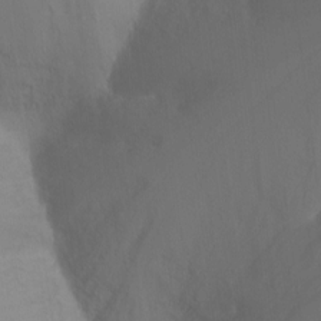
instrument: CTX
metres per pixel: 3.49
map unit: Nhu
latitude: -13.7289
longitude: -71.2726
